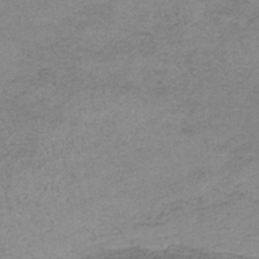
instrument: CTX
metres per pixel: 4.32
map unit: HNb
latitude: -34.5385
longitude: 58.8974
